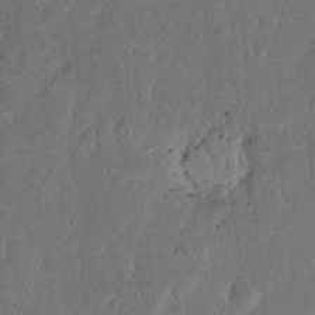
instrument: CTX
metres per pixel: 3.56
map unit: eHh
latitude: 18.1766
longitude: -62.3279
